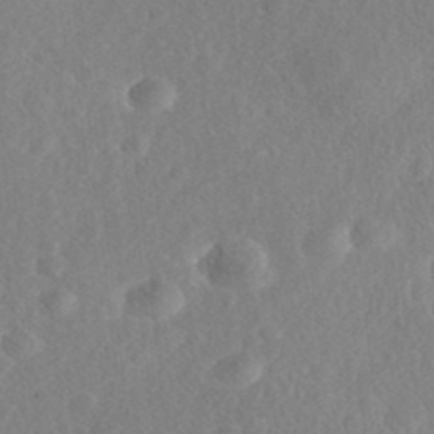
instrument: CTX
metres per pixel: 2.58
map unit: Nhe
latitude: -41.4643
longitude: -111.1214
